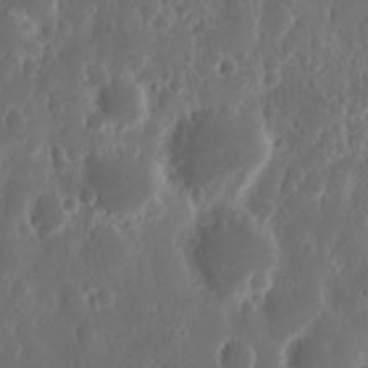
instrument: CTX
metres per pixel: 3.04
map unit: Nhu
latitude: 13.7261
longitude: -73.2537
